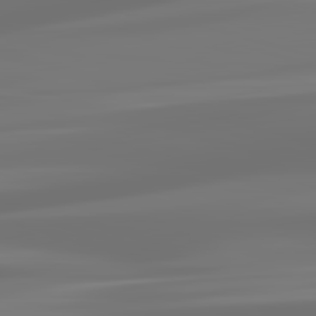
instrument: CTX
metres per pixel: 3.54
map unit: lApd
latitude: 83.2348
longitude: -130.0822
